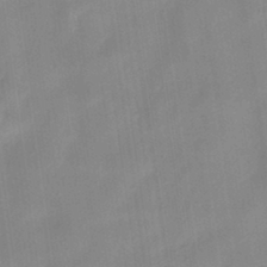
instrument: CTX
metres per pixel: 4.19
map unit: HNhu
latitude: 3.2537
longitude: -7.7450
